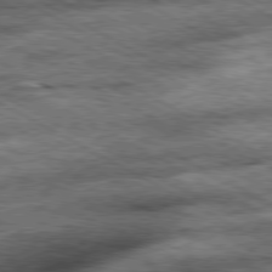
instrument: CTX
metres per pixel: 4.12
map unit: Ap
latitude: -80.9353
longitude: -89.9528
